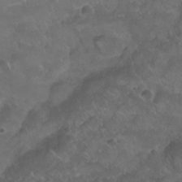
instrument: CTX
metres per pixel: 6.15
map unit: Nhu
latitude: 26.3656
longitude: -54.4412
